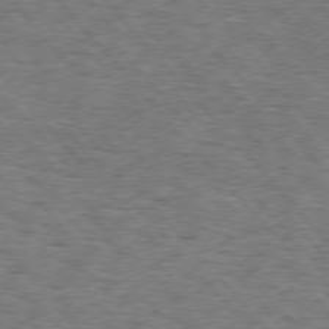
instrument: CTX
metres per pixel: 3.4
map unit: Hpe
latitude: 75.9339
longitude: -135.9150
